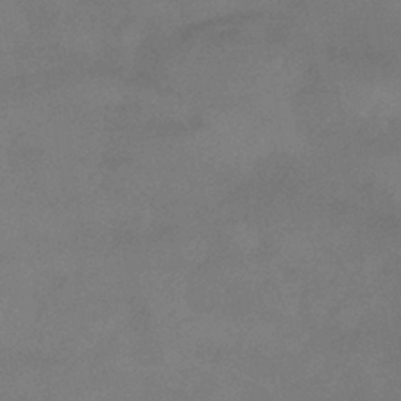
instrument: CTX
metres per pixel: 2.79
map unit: eHb
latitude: -39.3510
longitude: 83.0108
